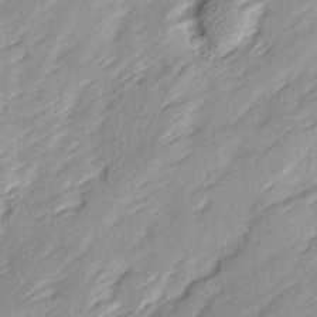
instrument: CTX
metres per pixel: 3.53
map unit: Ave
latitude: 15.8017
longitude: -137.2537
